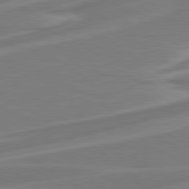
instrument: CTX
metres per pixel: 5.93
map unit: Hpe
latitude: 79.0648
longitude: -127.2726
